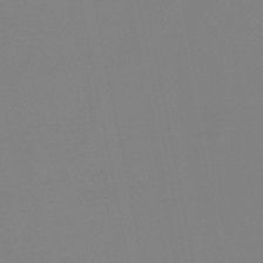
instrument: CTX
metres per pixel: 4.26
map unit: lHb
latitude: -49.1620
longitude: 69.3887
